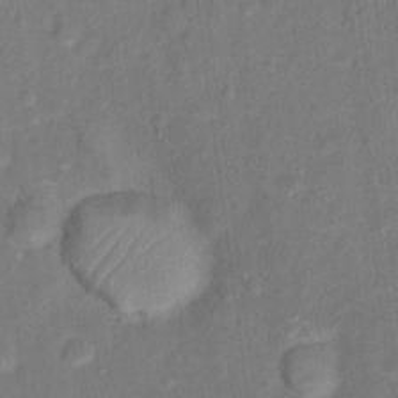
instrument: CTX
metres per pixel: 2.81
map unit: Hto
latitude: 15.8395
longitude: -39.7450
